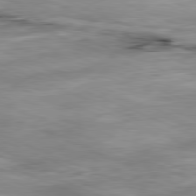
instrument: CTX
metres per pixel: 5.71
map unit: Ap
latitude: -81.7856
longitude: -83.1403
